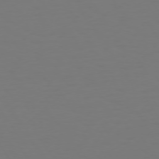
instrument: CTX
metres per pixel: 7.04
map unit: Hpe
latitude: 73.1215
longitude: -122.9325
